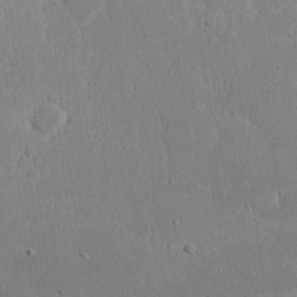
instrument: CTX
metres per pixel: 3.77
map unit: eHh
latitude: 16.1389
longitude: -71.8394
